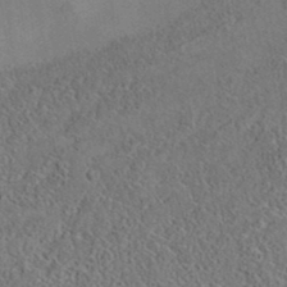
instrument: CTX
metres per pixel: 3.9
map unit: eAb
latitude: 35.8583
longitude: 111.0864
